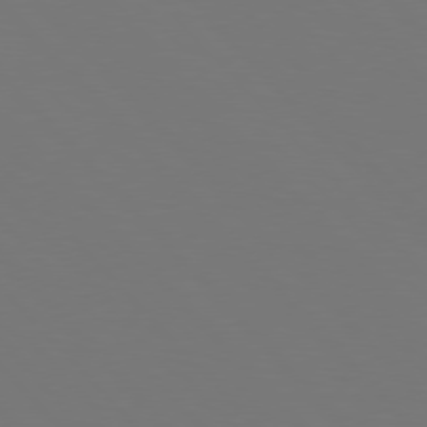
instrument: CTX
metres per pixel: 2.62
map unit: Hpe
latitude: 76.7813
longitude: -167.1781
